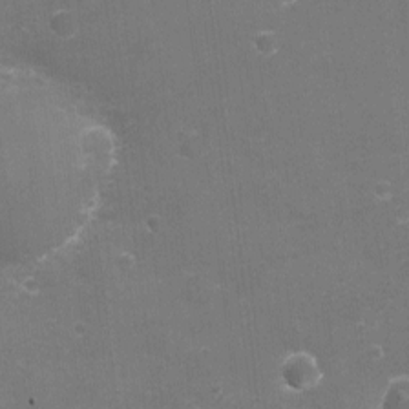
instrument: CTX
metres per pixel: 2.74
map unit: eHh
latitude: -3.4076
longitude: -75.7450
